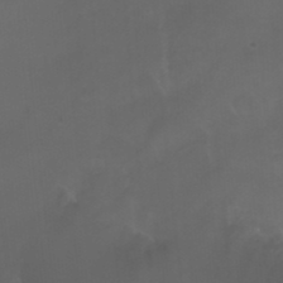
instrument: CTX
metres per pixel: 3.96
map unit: Nhu
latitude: 24.0255
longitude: -63.7828
